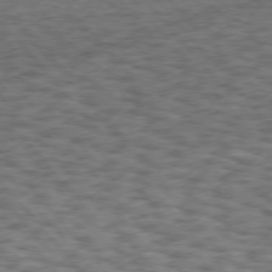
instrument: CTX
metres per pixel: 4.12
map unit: Hpe
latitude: 75.4993
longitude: -135.8583
